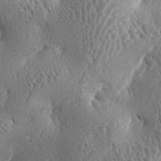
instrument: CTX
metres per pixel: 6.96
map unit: lAa
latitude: -5.5966
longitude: -128.7624
